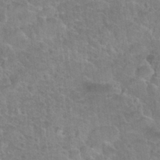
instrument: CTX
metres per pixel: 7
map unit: Nhu
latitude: 31.3293
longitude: -51.7449
